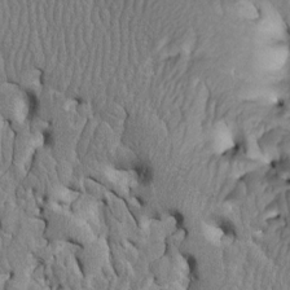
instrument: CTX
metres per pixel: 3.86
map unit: Htu
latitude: -3.3131
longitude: 149.8045
